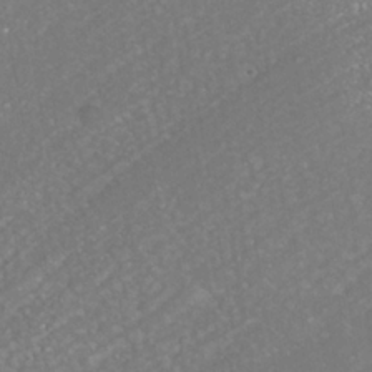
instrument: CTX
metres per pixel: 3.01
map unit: Nhe
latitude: -38.9731
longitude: -117.4426
